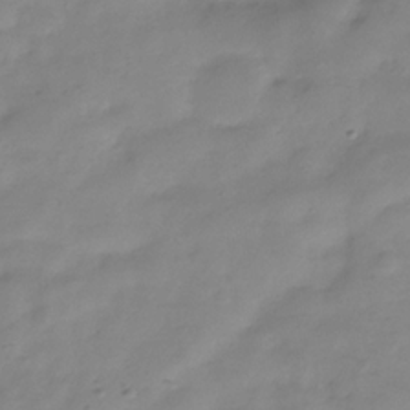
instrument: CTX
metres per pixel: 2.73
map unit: Hve
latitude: -32.3118
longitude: 91.1620
